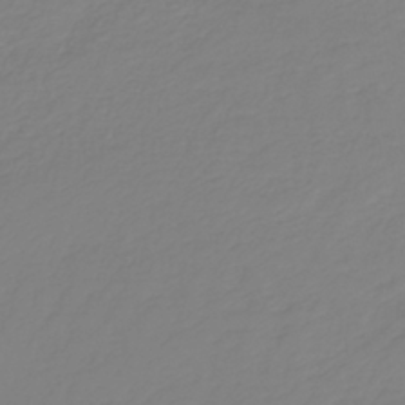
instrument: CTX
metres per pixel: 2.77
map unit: HNb
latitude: -35.9745
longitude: 50.8786
